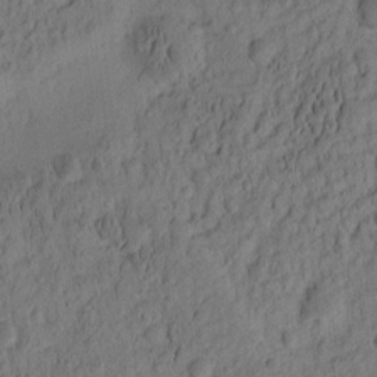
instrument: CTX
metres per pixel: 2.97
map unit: eHh
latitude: -2.1983
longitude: 17.5588
